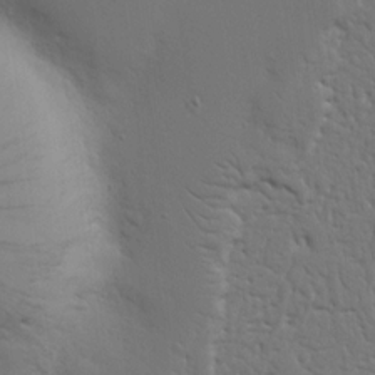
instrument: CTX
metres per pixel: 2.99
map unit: Nhu
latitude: 16.0444
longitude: -78.4034
